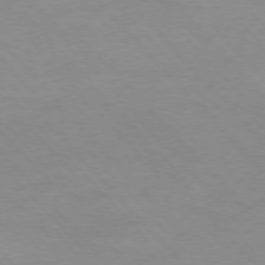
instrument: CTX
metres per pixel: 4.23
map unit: Ap
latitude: -76.8597
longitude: -87.8016
